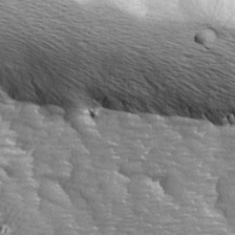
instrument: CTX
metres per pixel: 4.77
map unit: Ave
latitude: 14.2712
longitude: -104.7436
